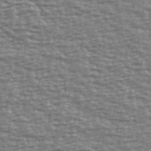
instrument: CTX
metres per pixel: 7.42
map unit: Ave
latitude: 40.2522
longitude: -113.6127
